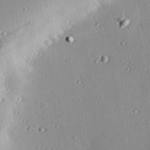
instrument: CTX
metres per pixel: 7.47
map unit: eHh
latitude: 23.8205
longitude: -90.3089
